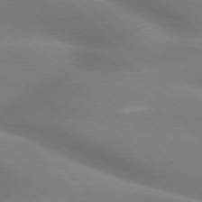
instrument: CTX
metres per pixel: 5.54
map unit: lApd
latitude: 75.7639
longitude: -61.4615
